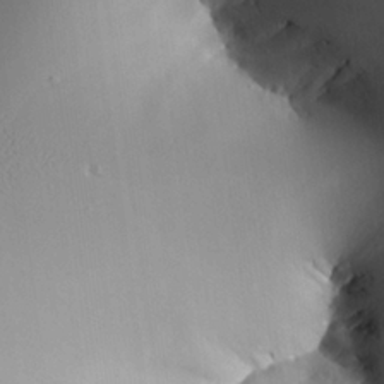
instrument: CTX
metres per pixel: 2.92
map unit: Aa
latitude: 25.5560
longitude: -129.6316
